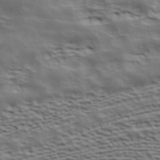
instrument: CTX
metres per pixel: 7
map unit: ANa
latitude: 41.7639
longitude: 49.9367
